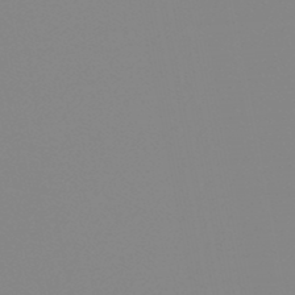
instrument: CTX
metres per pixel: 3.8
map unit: eHb
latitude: -49.1242
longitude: 84.6329
